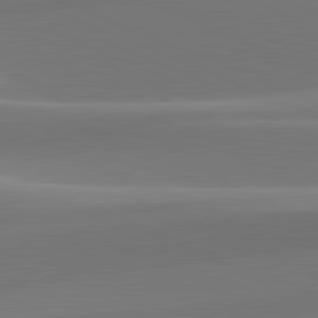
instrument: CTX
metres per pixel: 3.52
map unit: lApd
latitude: 82.1011
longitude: 144.6330
